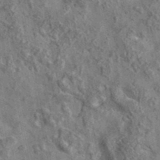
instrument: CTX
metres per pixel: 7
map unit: eAb
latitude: 36.1767
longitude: 115.0297
